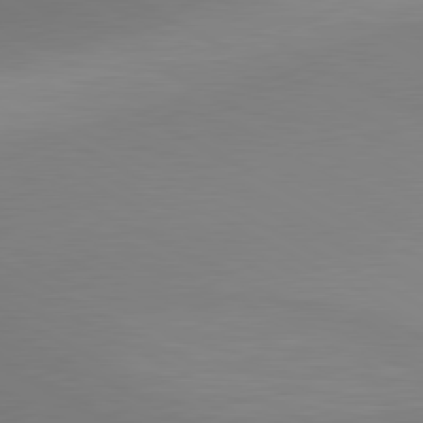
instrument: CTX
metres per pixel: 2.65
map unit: lApd
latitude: 80.4601
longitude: 132.5196
